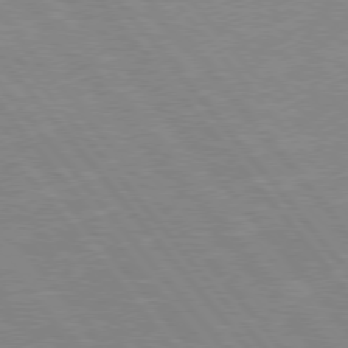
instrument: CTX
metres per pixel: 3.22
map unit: Hpe
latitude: 75.8017
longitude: -154.5735
